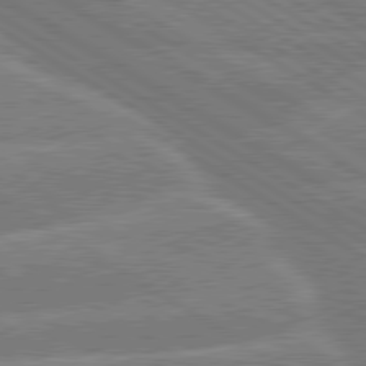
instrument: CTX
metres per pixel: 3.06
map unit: lApd
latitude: 79.8206
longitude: -133.5560
